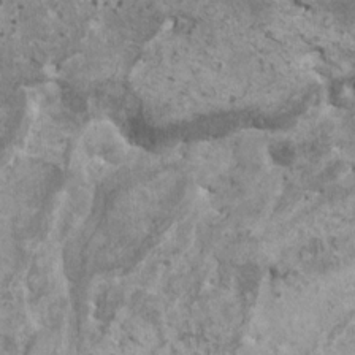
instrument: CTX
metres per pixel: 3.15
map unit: HNhu
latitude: 1.1403
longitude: 0.9731
